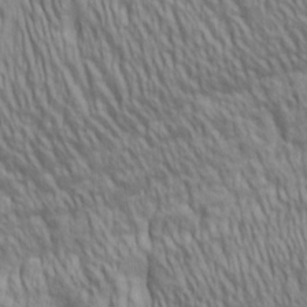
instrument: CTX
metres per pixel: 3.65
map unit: lAa
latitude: 5.2915
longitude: -115.6315
